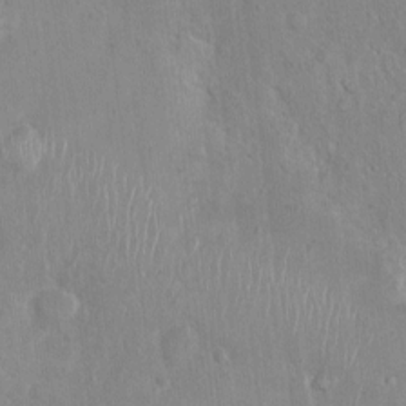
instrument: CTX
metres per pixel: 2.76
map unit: Nhu
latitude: 0.9513
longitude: -16.4790
